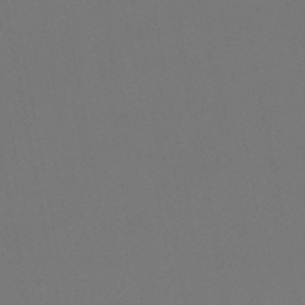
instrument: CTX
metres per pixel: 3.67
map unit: lHb
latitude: -47.6533
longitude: 68.7463
